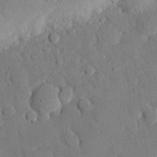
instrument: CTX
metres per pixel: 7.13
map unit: eHh
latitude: 27.6316
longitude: -79.3860
